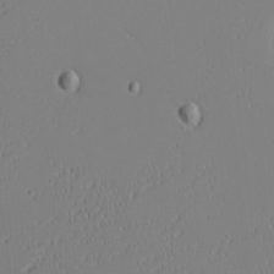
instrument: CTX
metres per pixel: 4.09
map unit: eHh
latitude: -6.7274
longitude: -80.7057
